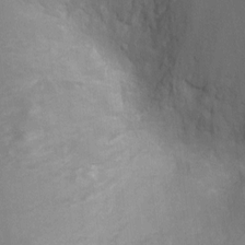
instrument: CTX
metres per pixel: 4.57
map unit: Ht
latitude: -3.1053
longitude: -15.7828
